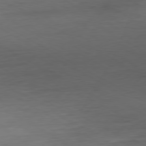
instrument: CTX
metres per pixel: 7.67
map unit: Ap
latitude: -80.3307
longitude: -102.7057
